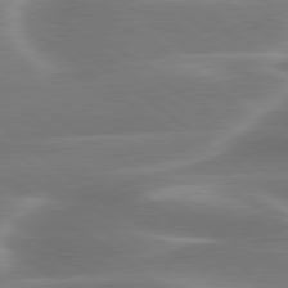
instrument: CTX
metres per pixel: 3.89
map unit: lApd
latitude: 79.9150
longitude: -117.8961
